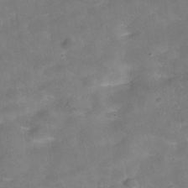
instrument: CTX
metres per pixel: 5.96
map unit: Hve
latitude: -31.4265
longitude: 93.0864
